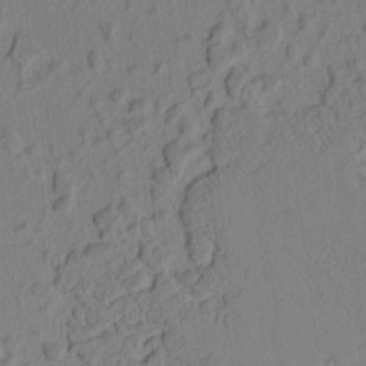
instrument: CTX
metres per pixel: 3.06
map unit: Htu
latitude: 2.4790
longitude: 177.0864
